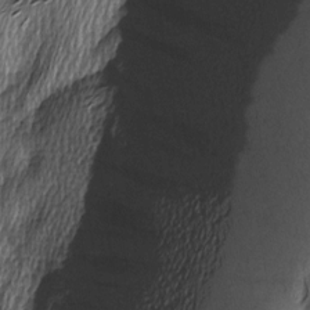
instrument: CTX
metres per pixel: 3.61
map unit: Nhu
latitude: -5.6910
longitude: -150.5356
